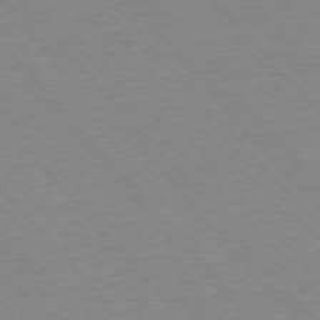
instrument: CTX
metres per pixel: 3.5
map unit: Ap
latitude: -76.5007
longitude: -86.8002
